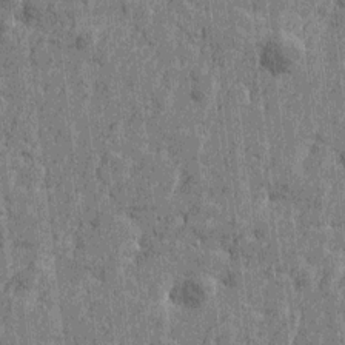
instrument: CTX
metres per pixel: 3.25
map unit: Htu
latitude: -4.0850
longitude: -179.4616
